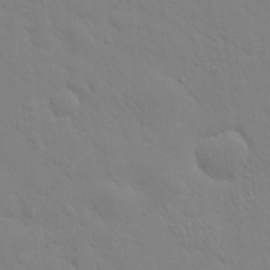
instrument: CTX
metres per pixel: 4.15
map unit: eHh
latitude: 25.4615
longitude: -65.7072
